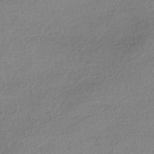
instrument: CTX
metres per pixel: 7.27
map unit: HNhu
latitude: -43.6532
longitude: 95.5588
